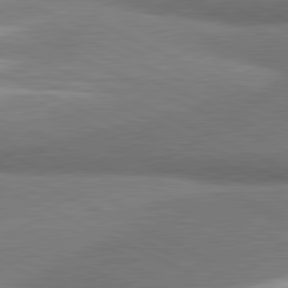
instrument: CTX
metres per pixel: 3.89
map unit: lApd
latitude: 81.3482
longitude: 164.3684
